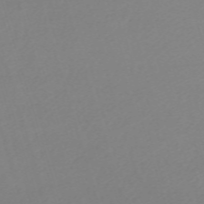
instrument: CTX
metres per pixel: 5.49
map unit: eHh
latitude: -61.9745
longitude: 52.7274
